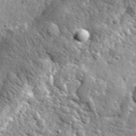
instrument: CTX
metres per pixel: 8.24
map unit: lHvf
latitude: 36.5357
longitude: -87.0269
